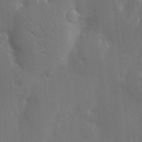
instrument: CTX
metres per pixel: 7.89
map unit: Htu
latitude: -4.4818
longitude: 174.4628
